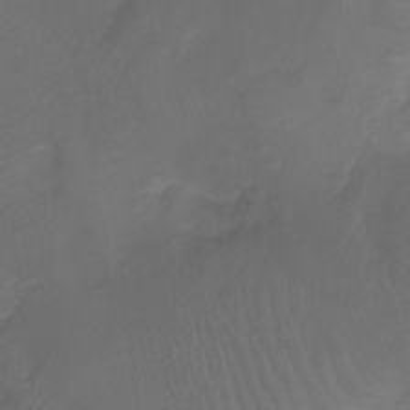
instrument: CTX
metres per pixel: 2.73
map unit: Ht
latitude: -9.8044
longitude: -35.4237
